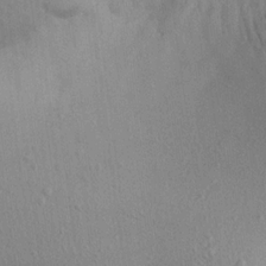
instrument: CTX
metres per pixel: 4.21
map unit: Aa
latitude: 19.3859
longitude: -140.9324
